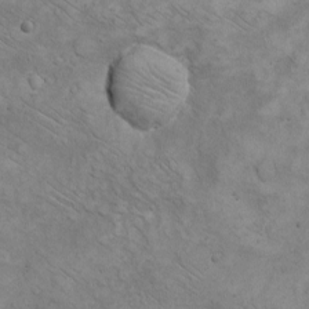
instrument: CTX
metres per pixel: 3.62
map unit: eHh
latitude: -8.8219
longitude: -68.6112
